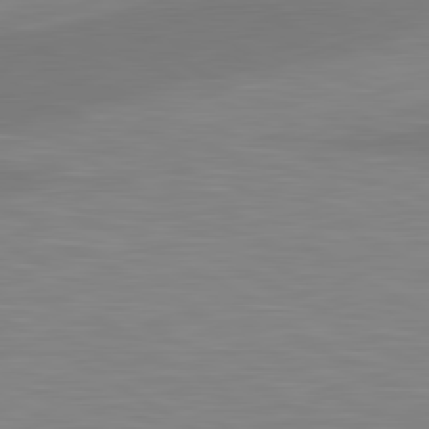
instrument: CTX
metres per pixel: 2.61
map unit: lApd
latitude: 81.1403
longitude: 160.2740
